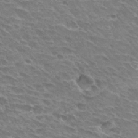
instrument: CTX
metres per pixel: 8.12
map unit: Hto
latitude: 30.0822
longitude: -42.2712
